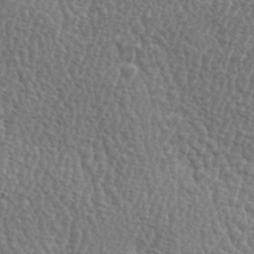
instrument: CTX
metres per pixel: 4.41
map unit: lAa
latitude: -3.9556
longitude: -122.0444
